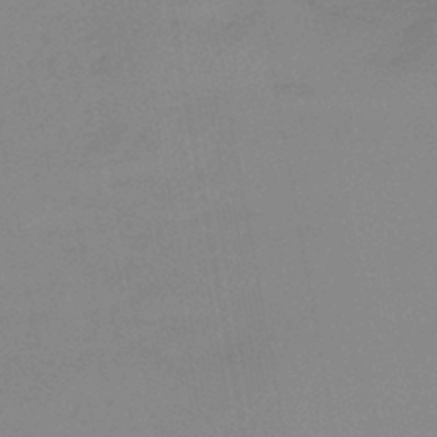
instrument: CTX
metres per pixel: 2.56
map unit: HNb
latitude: -45.1620
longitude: -45.6127
